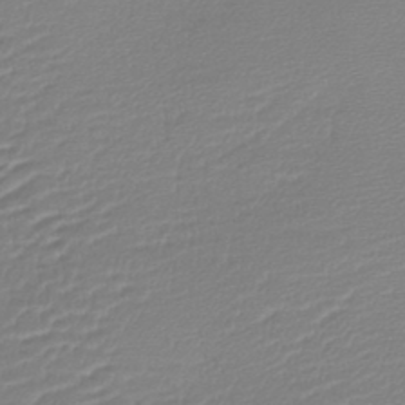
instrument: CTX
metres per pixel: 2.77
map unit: lHb
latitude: -41.9367
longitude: 74.3307
